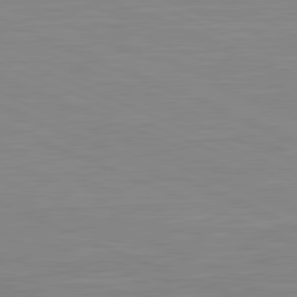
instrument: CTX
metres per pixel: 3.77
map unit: lApd
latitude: 81.6127
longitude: -169.1025
